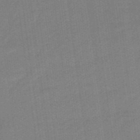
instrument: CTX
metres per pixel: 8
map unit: eHb
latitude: -46.6518
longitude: 87.1620
